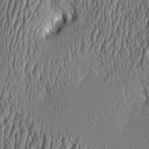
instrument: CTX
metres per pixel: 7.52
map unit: Aa
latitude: 6.9892
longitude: -130.1389
